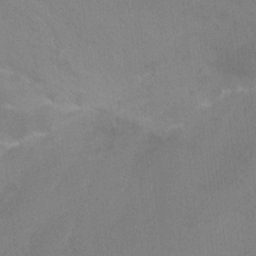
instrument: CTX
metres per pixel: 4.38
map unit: Ht
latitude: 1.4804
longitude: -33.8016
